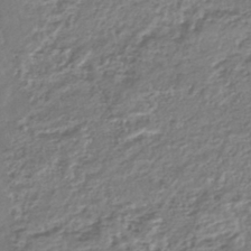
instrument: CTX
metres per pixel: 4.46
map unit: HNhu
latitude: -44.4440
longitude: 103.3699
